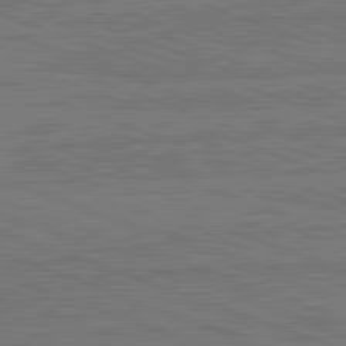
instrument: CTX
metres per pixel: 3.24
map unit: lApd
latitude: 82.7435
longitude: 175.2375
